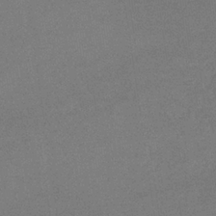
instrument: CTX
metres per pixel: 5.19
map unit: eHb
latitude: -33.1809
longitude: 68.0094
